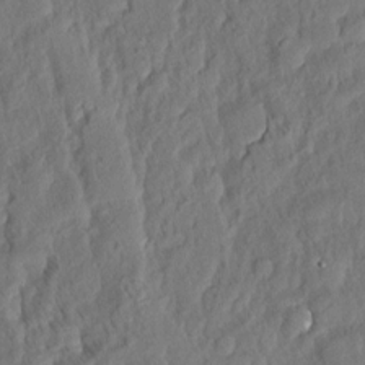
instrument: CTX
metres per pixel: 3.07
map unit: eHh
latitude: 5.3293
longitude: -76.8947
